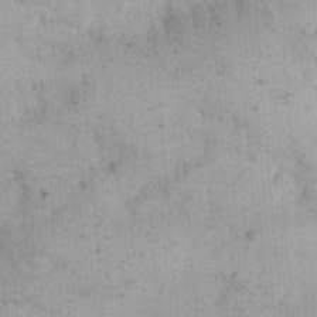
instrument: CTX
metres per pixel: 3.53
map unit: eHh
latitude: 21.1781
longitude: -63.1403
